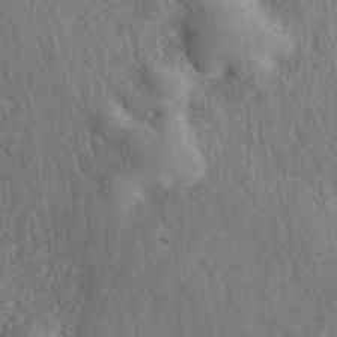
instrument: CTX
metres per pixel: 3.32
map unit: eAb
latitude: 40.1388
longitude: 107.8989
